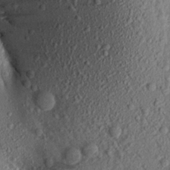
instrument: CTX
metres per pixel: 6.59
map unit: Aa
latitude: 17.1592
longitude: -147.1026
